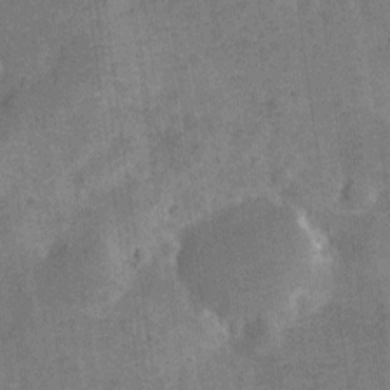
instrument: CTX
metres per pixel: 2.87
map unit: Nve
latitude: -25.6533
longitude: 105.3698
